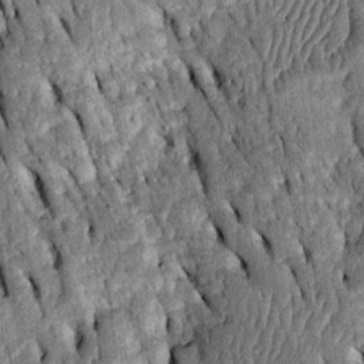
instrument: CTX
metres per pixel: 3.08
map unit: Htu
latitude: -2.6518
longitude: 151.5399
